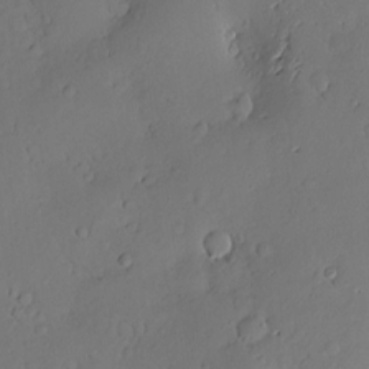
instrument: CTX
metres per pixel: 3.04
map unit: Hve
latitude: -9.7666
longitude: 174.8596
